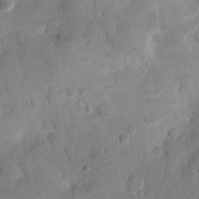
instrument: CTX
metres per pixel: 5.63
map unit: lAvf
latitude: 8.8191
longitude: 169.4265
